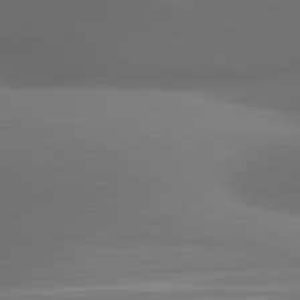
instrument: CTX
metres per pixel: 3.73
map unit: lApd
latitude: 81.2537
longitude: 133.8801
